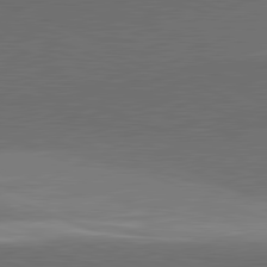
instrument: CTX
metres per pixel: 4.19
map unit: lApd
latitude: 81.7827
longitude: 136.6329
